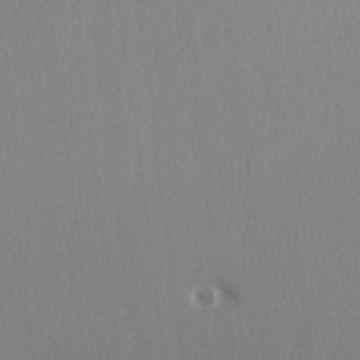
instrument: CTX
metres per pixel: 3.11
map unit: Ave
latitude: 2.8002
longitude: -111.0837
